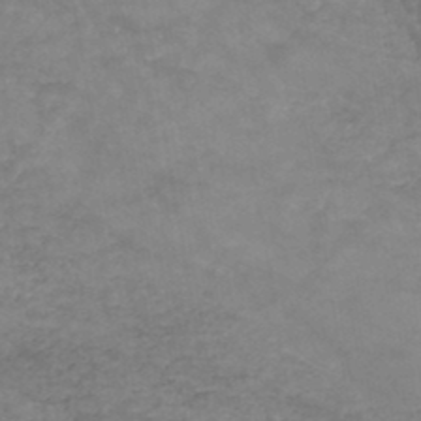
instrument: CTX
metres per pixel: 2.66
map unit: HNb
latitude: -46.3117
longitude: -36.8569
